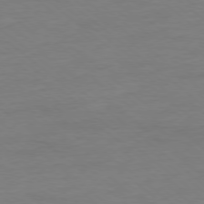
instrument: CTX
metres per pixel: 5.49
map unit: Ap
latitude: -78.5762
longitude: -89.7639
